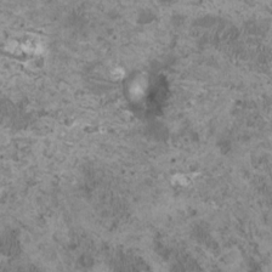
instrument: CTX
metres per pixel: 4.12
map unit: HNhu
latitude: 0.3656
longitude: -1.6505
